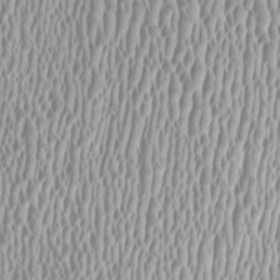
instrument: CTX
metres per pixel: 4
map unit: HNhu
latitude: -0.3118
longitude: -0.5545
